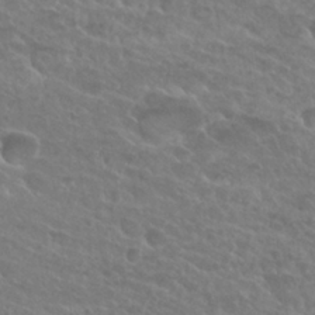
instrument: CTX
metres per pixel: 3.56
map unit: Hto
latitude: 26.0255
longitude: -39.6505
